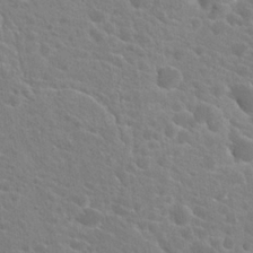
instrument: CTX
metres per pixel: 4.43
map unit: Hto
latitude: 21.4994
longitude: -39.4048
